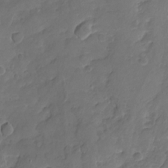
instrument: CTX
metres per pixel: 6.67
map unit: Nhu
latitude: -19.8611
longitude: -57.0836
